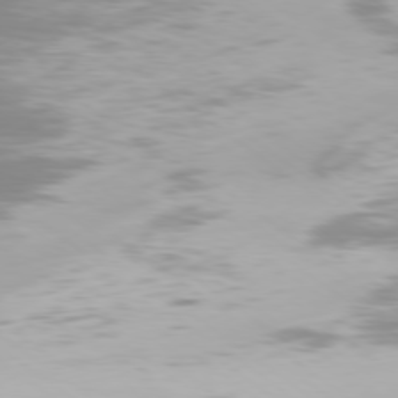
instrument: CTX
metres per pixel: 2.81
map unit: Ap
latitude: -78.5384
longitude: -93.6505
